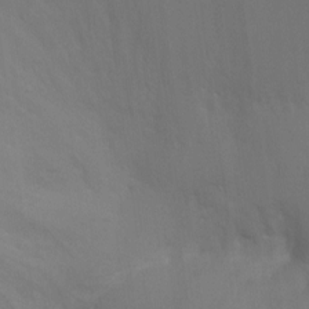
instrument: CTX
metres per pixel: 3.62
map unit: Ht
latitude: 1.7638
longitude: -25.1403
